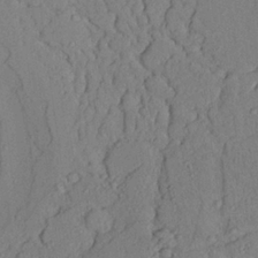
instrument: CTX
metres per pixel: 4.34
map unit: Aa
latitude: 24.5356
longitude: -132.5357
